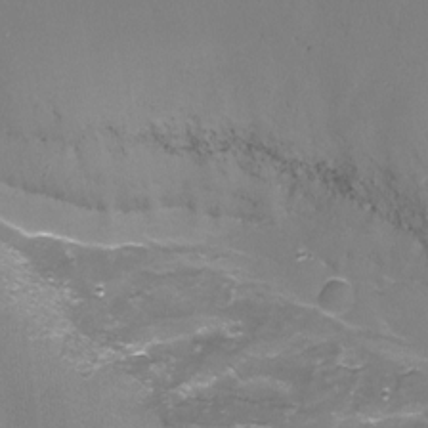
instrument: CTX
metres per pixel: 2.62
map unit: Nhu
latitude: -17.1243
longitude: -49.0458
